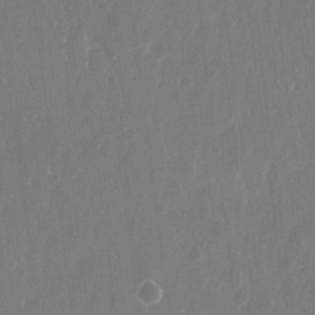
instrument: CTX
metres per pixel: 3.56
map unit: eHh
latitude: 11.5749
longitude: -71.7261
